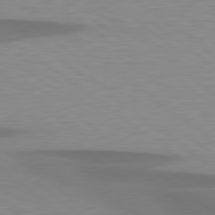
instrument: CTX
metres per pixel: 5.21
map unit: lApd
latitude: 79.3482
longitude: -89.6505
